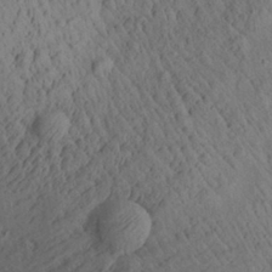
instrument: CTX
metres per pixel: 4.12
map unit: Aa
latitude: 26.8569
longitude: -141.9906
